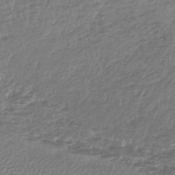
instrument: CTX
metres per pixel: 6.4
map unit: lHb
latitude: -42.8596
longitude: 71.0487
